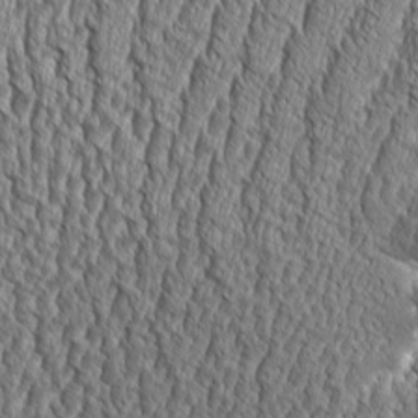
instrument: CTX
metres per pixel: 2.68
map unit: Aa
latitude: 9.2726
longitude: -129.9150
